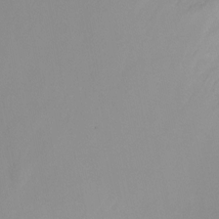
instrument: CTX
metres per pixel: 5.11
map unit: Ht
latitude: -7.0864
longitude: -23.8394
